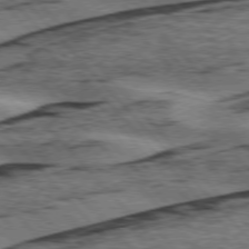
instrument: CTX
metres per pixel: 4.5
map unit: lApd
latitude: 75.8772
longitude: -77.9528
